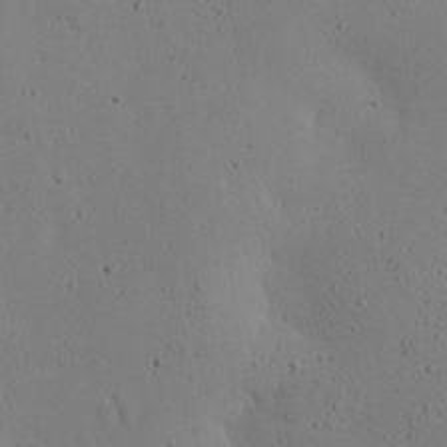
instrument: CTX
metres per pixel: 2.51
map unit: Nhu
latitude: 25.3292
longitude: -72.5357
